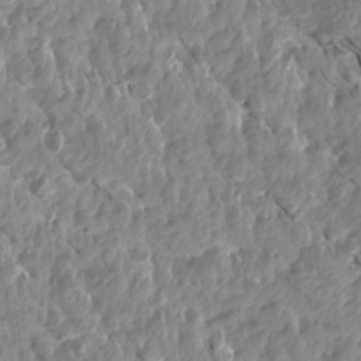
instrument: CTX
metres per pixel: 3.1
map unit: Aa
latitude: 15.6694
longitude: -146.3090
